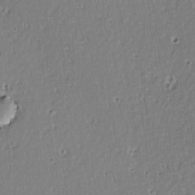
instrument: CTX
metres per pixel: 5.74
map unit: lAvf
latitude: -9.5588
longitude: -119.6505
